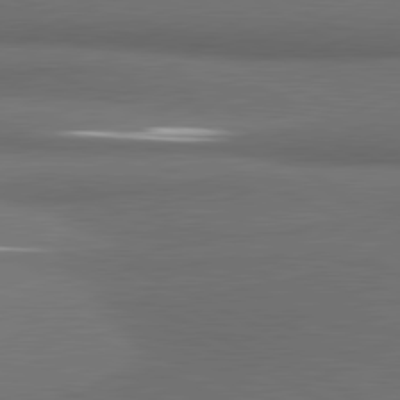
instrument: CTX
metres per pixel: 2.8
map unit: lApd
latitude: 81.2348
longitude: 175.1809
